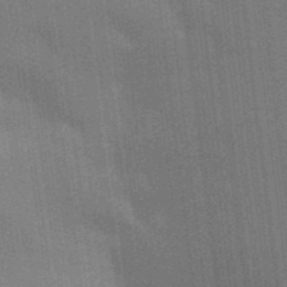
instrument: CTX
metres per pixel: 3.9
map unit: Aa
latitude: 33.3860
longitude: -143.4993
